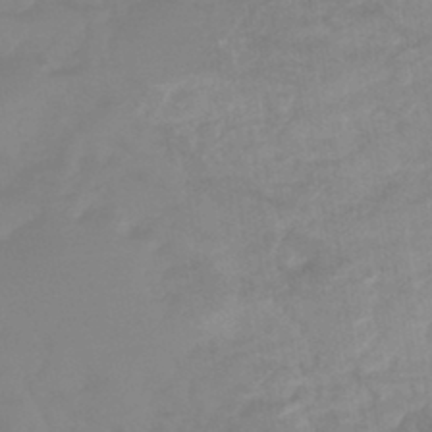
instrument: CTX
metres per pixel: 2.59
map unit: eHb
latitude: -45.0109
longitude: 84.7463
